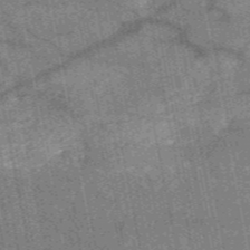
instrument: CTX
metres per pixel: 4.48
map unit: HNb
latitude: -53.9556
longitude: -41.0080
